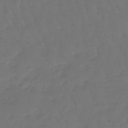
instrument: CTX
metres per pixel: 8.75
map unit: lHb
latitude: -47.1431
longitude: 79.3887
